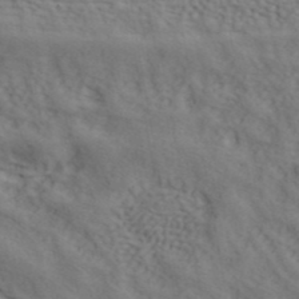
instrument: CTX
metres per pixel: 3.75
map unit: ANa
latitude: 41.8205
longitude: 55.5399
